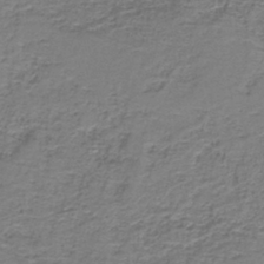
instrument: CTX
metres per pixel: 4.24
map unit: HNb
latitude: -37.3320
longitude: 51.7289
